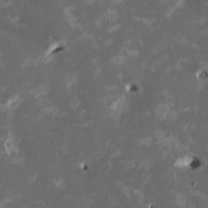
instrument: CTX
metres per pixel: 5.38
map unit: HNhu
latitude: 1.8772
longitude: -4.8947
